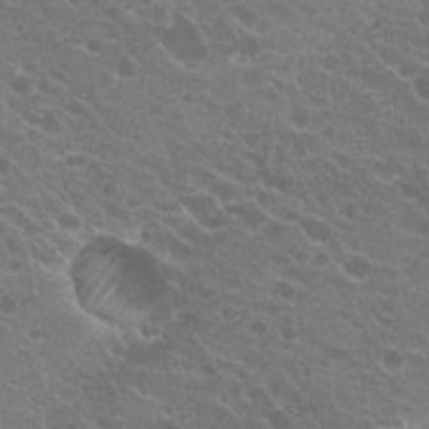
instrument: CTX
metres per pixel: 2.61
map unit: Hto
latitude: 21.1026
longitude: -34.4223
